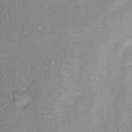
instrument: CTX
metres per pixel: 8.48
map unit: Hto
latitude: 7.7261
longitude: -36.4223
